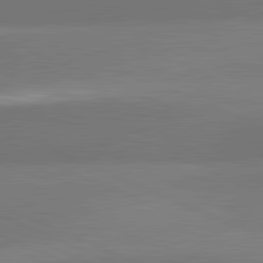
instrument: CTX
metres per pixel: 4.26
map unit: lApd
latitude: 82.1199
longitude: 151.5588
